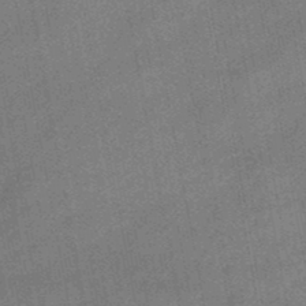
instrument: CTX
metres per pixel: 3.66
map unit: lHb
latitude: -46.9164
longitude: 76.7274
